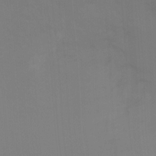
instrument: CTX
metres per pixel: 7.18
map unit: Ht
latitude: -12.1228
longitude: -48.3278
